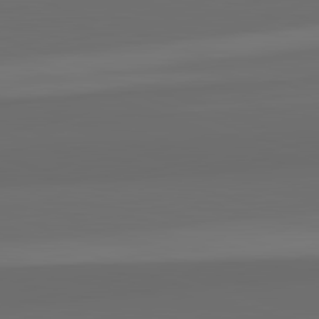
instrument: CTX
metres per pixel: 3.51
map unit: lApd
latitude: 82.7246
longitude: 159.5021
